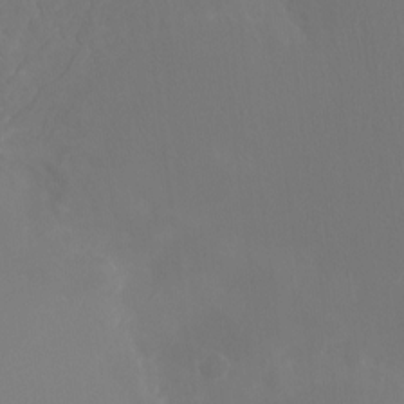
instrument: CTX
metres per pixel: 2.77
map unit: Ht
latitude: -9.3321
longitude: -45.7260
